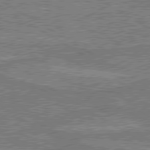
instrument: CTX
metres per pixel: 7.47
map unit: lApd
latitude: 79.8206
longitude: 168.8597
